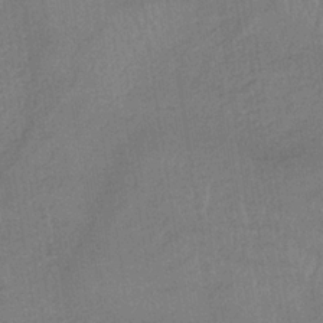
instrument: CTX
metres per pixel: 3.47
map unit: lHb
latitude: -34.4440
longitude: 65.8234
